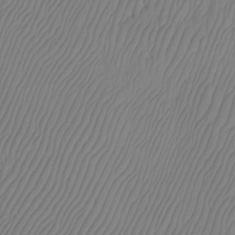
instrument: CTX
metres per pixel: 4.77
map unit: Htu
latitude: -12.6330
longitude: -48.2522
